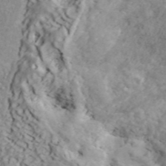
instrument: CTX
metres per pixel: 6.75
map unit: ANa
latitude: 41.0081
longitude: 51.4454
